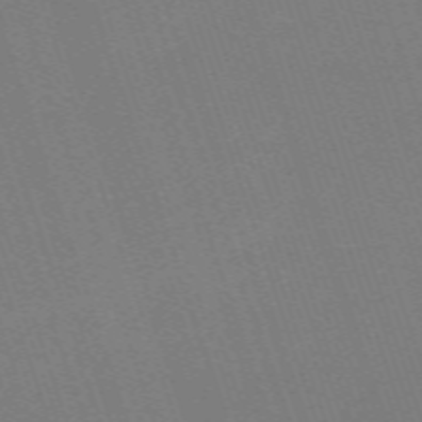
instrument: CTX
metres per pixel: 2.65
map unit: eHh
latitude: -64.2740
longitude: 51.3887
